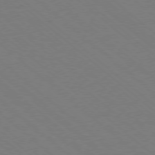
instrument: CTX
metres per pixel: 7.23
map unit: Ap
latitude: -78.3873
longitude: -84.3089
